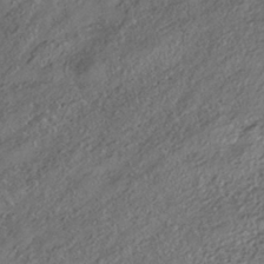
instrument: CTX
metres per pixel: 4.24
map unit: HNhu
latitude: -41.3887
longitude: 107.6155
